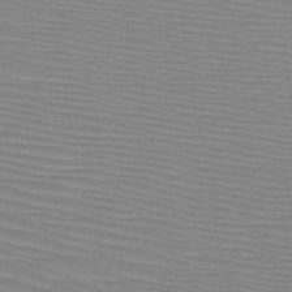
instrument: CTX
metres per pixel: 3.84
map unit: HNb
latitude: -46.1228
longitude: -42.5735
